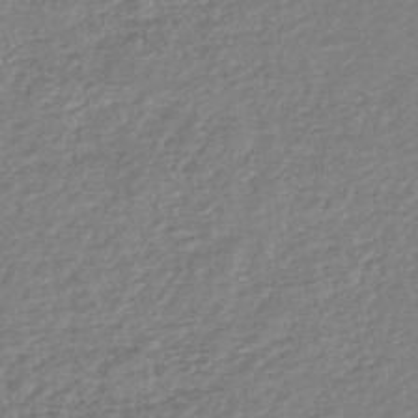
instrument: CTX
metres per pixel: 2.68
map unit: lHb
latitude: -46.1228
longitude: 73.4832
